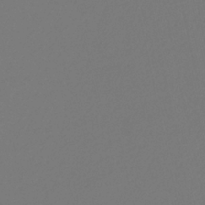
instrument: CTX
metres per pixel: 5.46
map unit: eHb
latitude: -30.3306
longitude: 66.4818
